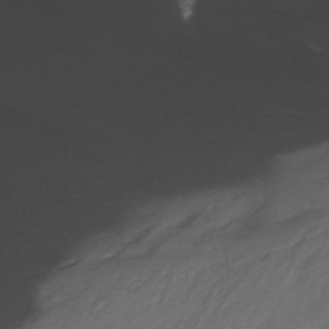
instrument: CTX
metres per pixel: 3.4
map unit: Nhu
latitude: -13.8422
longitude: -70.2144
